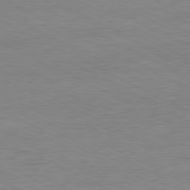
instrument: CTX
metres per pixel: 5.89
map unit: Ap
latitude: -80.8408
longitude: -85.7072
